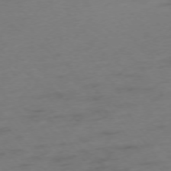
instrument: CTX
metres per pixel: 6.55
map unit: Hpe
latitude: -75.6533
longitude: -12.8002
